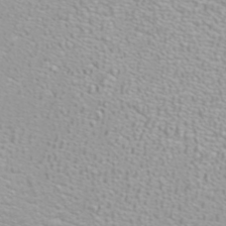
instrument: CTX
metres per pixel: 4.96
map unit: ANa
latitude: 39.7827
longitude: 23.7289
